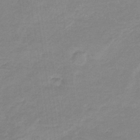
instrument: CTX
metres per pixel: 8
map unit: lHb
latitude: -33.7289
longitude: 68.9541
